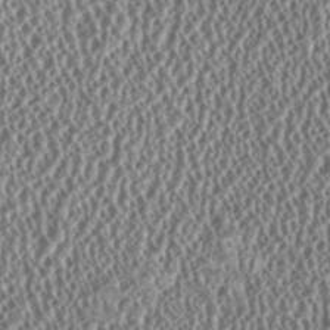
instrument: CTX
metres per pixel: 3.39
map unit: HNhu
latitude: 0.1766
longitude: 0.4062
